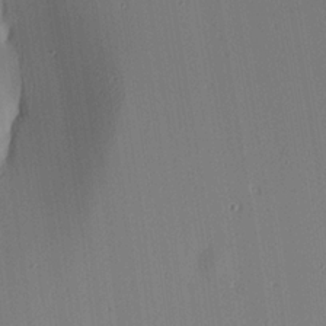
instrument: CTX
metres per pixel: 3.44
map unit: lAa
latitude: 4.4223
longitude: -112.0822
